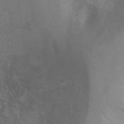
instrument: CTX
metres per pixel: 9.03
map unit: Ht
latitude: 3.6127
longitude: -29.0269
